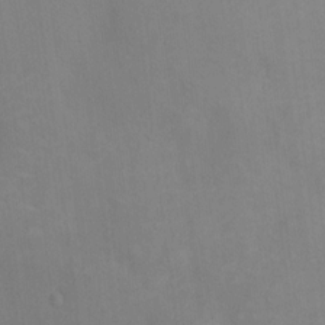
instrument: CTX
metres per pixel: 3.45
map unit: Ht
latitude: 13.1214
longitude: -41.0269
